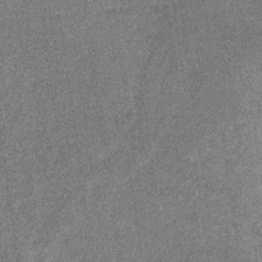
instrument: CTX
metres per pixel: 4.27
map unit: eHb
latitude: -31.5588
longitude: 67.7666
